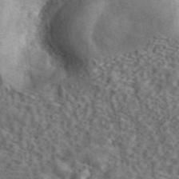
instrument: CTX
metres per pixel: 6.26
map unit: ANa
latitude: 45.1592
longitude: 45.5777
